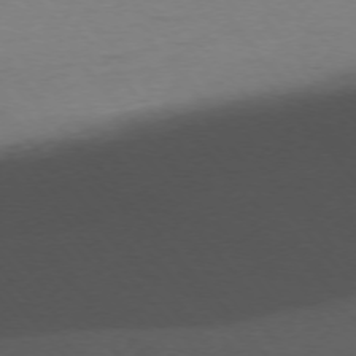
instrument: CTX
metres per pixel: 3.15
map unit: Ap
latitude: -76.1984
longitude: -72.3090
